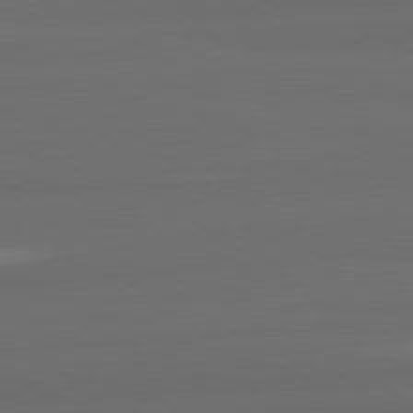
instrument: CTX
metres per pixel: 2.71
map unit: lApd
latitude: 82.6301
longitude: 163.8800
